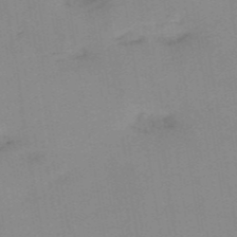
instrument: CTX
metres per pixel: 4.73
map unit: HNb
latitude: -53.7666
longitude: -48.5546
